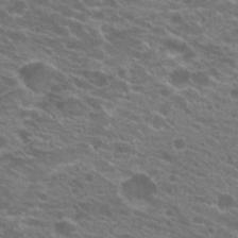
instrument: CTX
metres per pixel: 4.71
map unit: Hto
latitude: 20.7435
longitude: -37.9528
